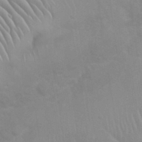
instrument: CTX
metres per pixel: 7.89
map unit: Nhu
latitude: 26.7813
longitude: -61.9528
